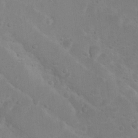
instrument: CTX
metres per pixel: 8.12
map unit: Nhu
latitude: 8.8947
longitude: -22.4601
